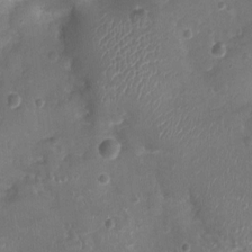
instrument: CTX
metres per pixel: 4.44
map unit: Ht
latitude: -3.5021
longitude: -19.3481
